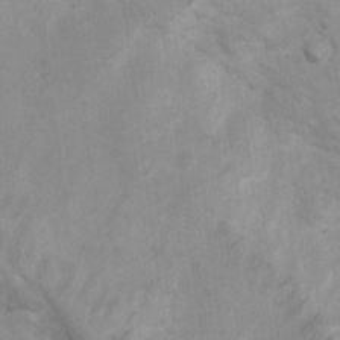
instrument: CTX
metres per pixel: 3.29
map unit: Ht
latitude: 3.4993
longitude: -27.1025
